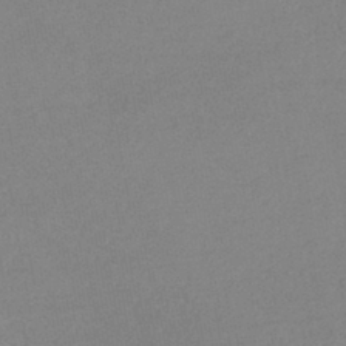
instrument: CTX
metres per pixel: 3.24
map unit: lHb
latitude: -41.7666
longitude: 73.3132
